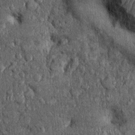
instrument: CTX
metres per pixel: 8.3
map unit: Ht
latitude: -0.0850
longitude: -13.3671
